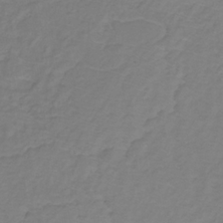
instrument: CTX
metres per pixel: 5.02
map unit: lHb
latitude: -31.2943
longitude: 65.3510
